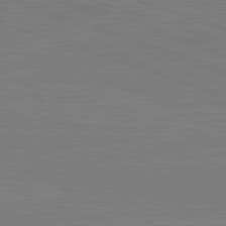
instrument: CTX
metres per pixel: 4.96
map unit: lApd
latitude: 82.2711
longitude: -159.9906
